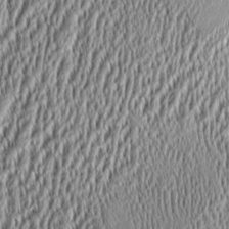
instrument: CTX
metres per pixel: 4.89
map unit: Aa
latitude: 9.0270
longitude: -130.5168
